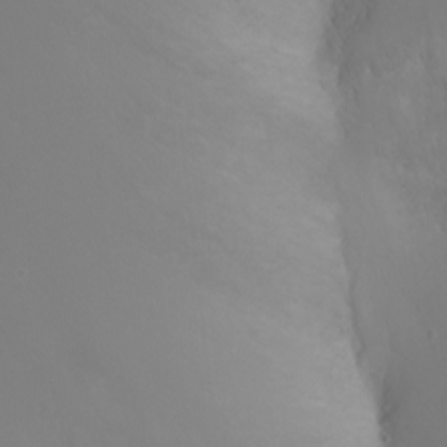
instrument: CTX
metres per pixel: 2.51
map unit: Nhu
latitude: -4.6896
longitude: -72.6113
